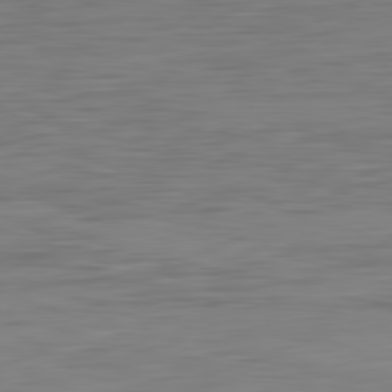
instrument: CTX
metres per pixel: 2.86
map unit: Hpe
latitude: -82.5196
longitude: 7.4832
